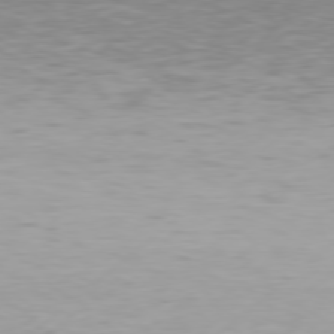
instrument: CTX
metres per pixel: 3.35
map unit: Hpe
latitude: 76.2900
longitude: -131.4994
